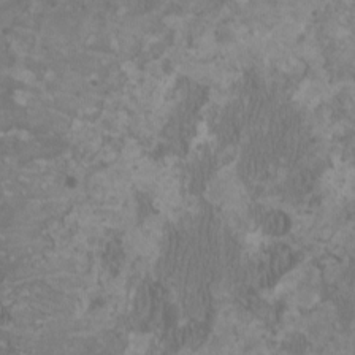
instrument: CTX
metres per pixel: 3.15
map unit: HNhu
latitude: 1.7260
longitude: -1.8772
